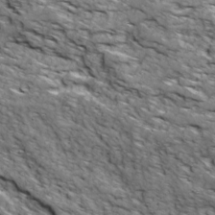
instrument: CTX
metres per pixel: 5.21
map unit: Ave
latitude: 18.9891
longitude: -134.6112
